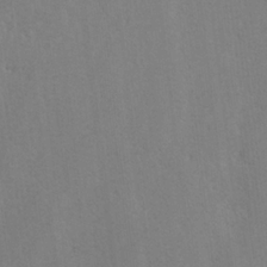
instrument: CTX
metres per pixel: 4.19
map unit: lAvf
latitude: -5.4643
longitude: -114.1199
